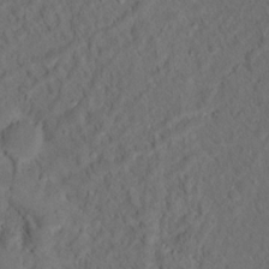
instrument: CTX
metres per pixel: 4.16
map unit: Hto
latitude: 15.3293
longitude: -36.4412
